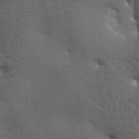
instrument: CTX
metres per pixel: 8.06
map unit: lAa
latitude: -7.5021
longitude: -125.3104
